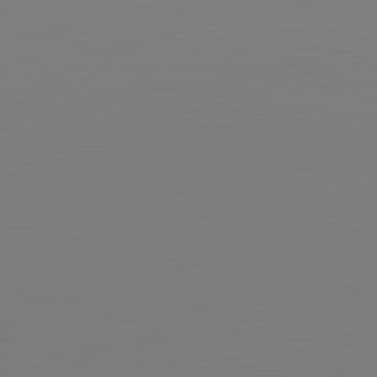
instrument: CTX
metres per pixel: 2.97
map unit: Hpe
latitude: -82.2739
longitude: 8.1795
